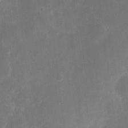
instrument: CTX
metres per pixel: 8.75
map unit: eHh
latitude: 8.6680
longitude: -71.2348
